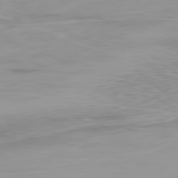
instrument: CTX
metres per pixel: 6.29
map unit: Ap
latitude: -79.8233
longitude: -68.4412
